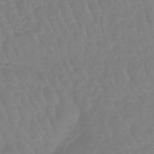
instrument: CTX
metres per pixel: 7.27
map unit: lHb
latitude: -45.6344
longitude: 78.8597
